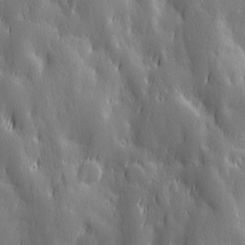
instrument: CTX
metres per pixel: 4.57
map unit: Ave
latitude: 12.8947
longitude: -104.8380
